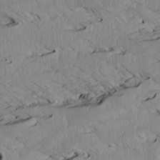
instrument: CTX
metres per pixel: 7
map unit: Htu
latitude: 3.6316
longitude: 152.3873
